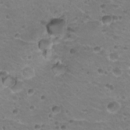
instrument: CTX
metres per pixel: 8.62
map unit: Hto
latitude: 20.9703
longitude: -32.4034
